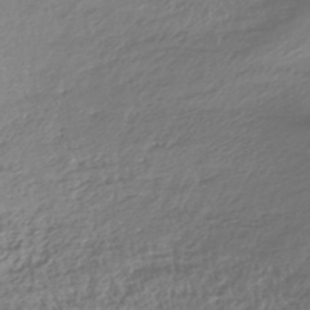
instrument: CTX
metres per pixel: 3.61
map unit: HNhu
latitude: -45.5021
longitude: 100.0661
